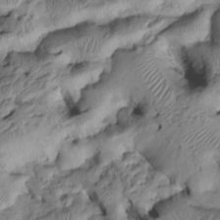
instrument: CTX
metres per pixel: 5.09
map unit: Htu
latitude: -6.6896
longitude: 154.5385
